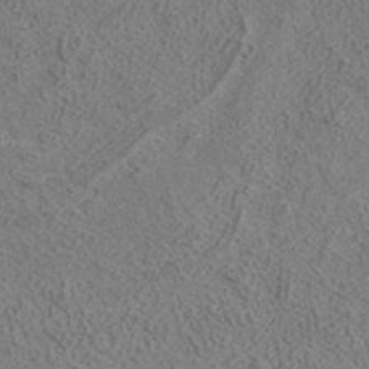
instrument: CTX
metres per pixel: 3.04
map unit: ANa
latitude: 37.0837
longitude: 19.0109
